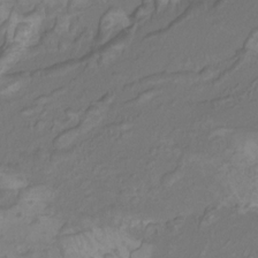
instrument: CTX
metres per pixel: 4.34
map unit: Htu
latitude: -13.0109
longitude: -69.9150
